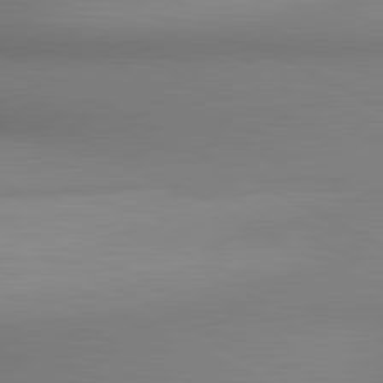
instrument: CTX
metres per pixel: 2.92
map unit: lApd
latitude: 80.6868
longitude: 132.8408
